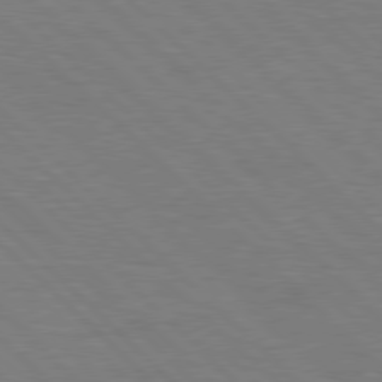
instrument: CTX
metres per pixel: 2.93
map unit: Hpe
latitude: 77.5371
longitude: -155.1592
